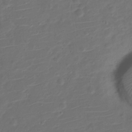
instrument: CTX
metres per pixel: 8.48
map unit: Nve
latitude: -20.1794
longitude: 104.8408
